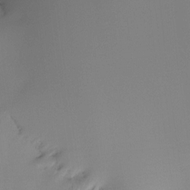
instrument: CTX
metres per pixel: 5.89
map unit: Ht
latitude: -16.4440
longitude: -48.7057
